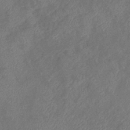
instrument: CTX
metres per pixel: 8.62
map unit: eHb
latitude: -39.4832
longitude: 77.2754
